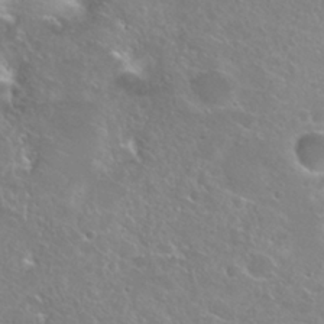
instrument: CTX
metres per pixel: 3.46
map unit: Hto
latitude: 25.4426
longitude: -38.1767
